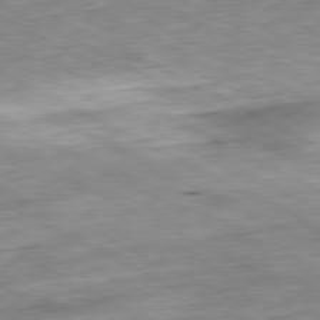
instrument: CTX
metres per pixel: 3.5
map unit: Ap
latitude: -80.8597
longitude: -80.4223
